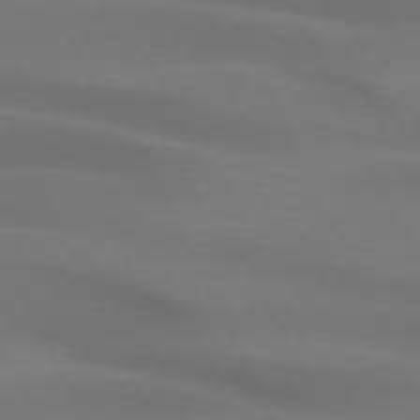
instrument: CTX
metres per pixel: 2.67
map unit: lApd
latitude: 73.1593
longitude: -48.7624
